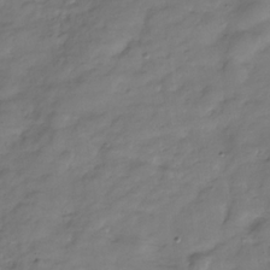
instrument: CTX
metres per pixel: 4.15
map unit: Hve
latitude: -31.6155
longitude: 91.5399
